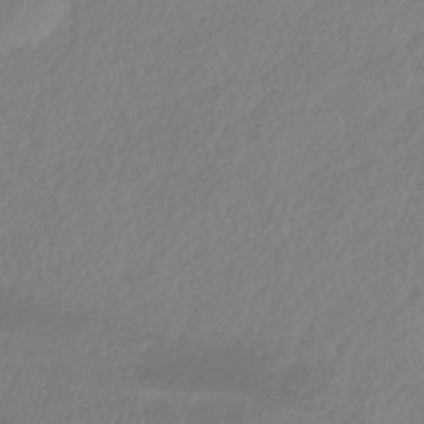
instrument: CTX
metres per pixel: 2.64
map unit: HNhu
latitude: -41.6722
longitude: 93.5210
